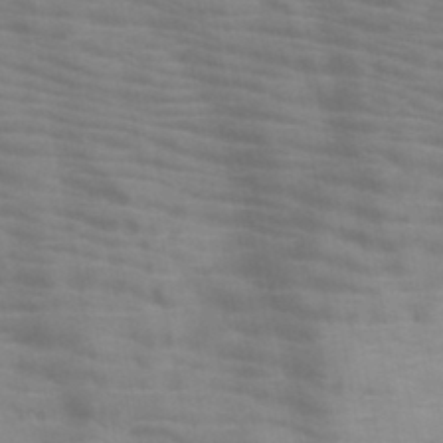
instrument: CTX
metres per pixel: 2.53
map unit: HNb
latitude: -46.6707
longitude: -47.6316
